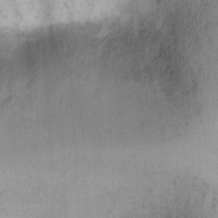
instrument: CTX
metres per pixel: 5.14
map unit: Ht
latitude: 3.0458
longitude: -34.8758
